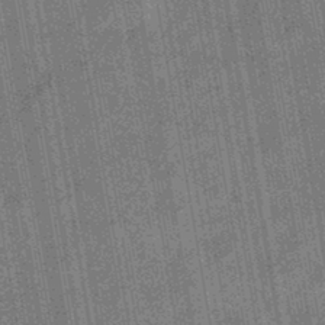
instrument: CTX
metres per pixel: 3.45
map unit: eHb
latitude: -44.2740
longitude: 87.8422
